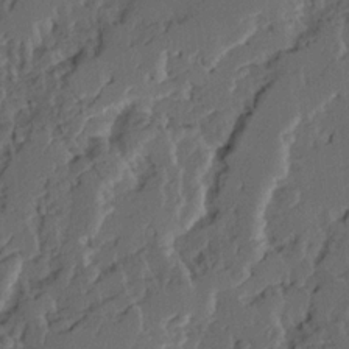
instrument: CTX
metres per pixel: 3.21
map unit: Ave
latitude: 14.8380
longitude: -137.0081
